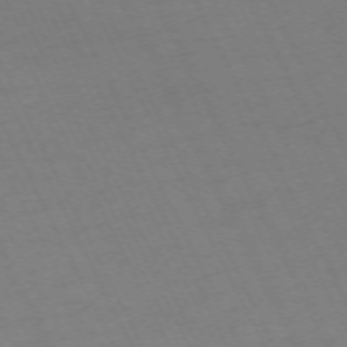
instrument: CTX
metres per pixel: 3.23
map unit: Hpe
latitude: -70.7841
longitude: 16.2740
